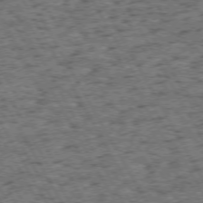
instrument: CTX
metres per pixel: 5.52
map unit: Hpe
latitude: 72.4412
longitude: -127.1781
